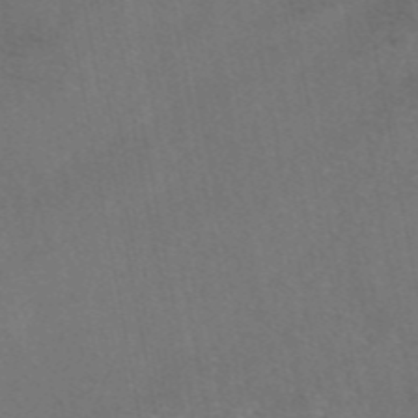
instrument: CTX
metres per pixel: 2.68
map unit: eAb
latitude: 46.6491
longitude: 108.0094
